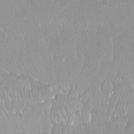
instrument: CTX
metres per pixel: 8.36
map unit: Ht
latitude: -15.1998
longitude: -44.0633
